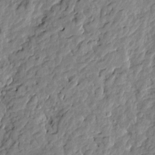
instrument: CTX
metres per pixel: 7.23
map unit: Htu
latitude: -1.0676
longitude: -179.4616
